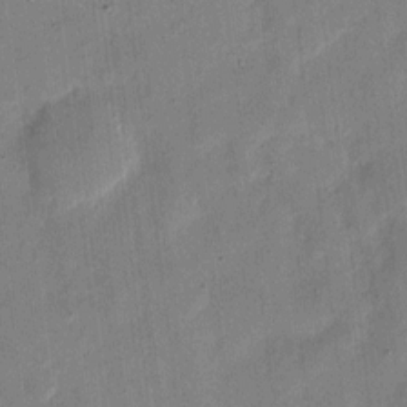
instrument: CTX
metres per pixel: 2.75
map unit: eHh
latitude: 11.5182
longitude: -68.6869
